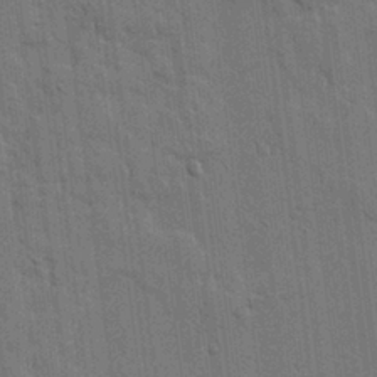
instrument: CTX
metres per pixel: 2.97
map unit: lHvf
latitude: 18.8758
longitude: -113.8961
